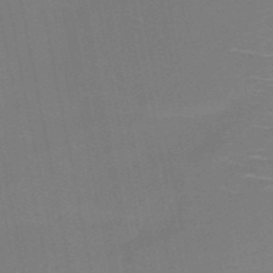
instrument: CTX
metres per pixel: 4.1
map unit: HNb
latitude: -51.4643
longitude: -45.7638
